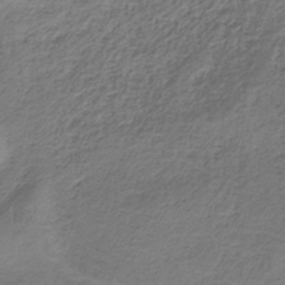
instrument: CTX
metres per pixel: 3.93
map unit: HNb
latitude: -34.5007
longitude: 56.5574
